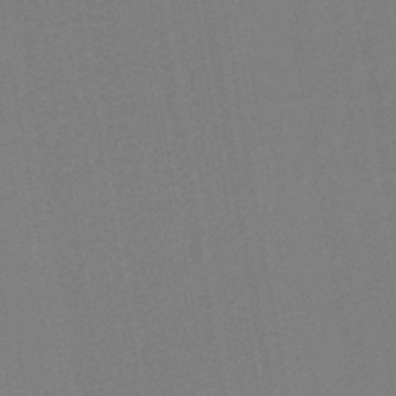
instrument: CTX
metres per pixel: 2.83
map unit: lHb
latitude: -42.8030
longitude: 68.2172
